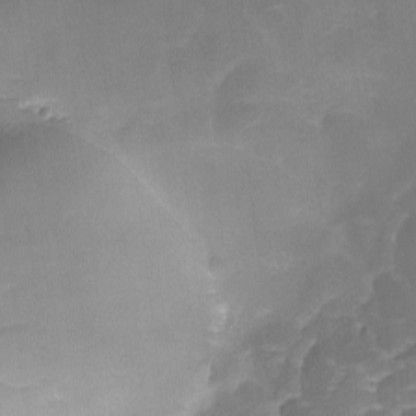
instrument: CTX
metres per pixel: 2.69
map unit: Ave
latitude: -8.5196
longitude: -122.6868
